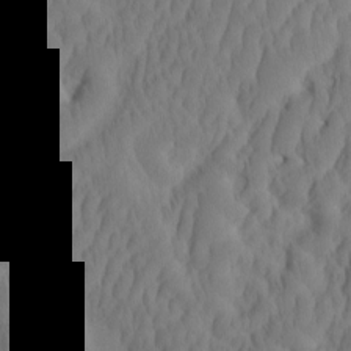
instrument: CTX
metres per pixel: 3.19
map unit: eHh
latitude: -2.0283
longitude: 15.8234
